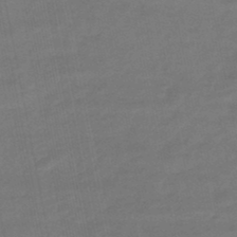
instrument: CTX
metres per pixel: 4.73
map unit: eHb
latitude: -45.8989
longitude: 87.6155
